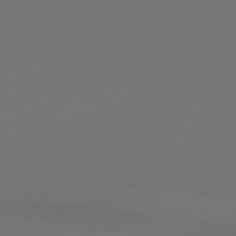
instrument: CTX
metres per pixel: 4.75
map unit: Hpe
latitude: 77.0269
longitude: -131.0081
